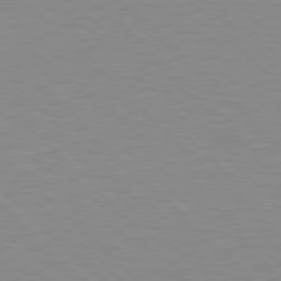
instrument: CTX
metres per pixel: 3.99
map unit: Hpe
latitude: 77.1025
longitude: -156.4601
